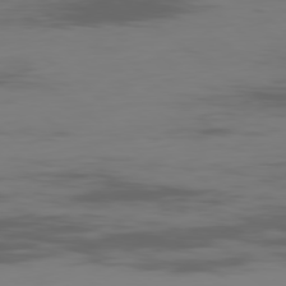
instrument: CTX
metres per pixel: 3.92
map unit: Ap
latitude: -80.0283
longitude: -53.8961
